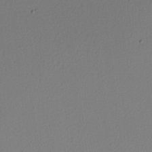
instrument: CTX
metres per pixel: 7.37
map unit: Nhu
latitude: 0.3278
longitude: -79.3671
